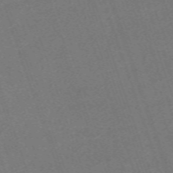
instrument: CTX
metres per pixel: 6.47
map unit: eHh
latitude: -63.7666
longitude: 50.3684
